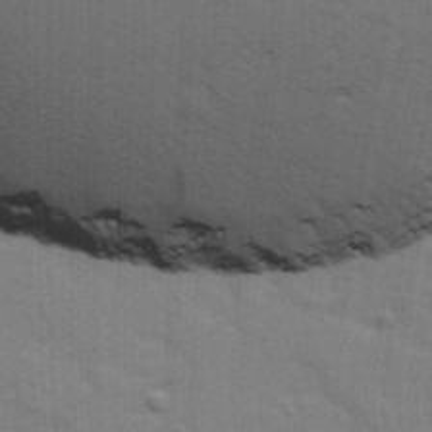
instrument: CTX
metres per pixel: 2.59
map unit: Ave
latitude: 11.4804
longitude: -101.9906
